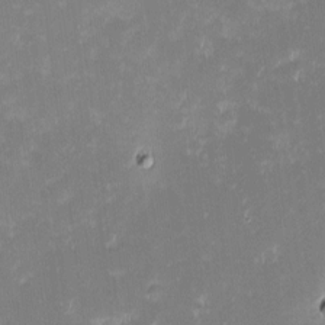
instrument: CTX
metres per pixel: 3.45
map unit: eHh
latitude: -2.2928
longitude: -84.5357
